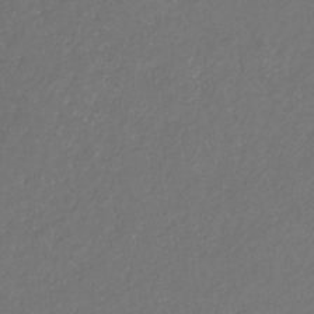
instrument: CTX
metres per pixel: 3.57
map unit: eHb
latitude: -30.8219
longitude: 68.5195
